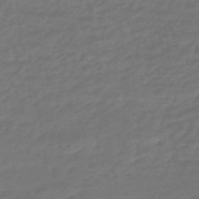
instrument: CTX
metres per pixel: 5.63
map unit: HNhu
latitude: -46.7841
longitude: 89.8611
